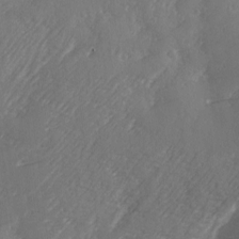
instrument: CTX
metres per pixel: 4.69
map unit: Ave
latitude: 1.7827
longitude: -111.4049
